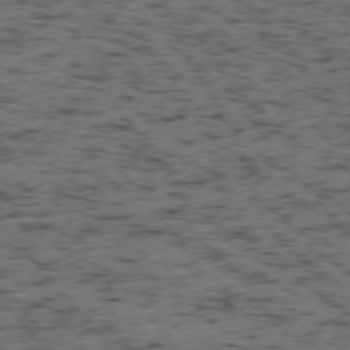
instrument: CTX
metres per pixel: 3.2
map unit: Ap
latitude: -76.1039
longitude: -61.6127
